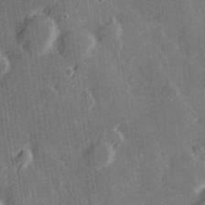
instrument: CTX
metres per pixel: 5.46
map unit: Hve
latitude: 27.3482
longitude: 145.5210
